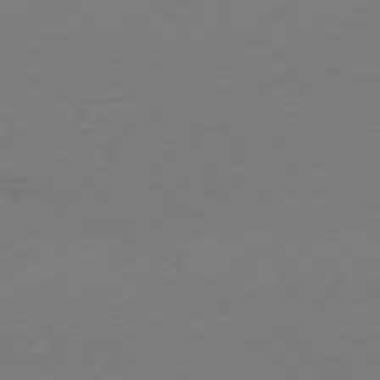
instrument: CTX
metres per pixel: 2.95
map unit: Ap
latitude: -79.1053
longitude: -56.7624
